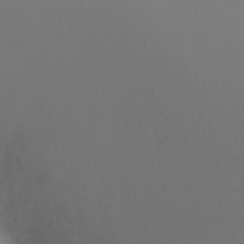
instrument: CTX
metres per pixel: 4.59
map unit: Ht
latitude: -5.1431
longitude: -28.9702
